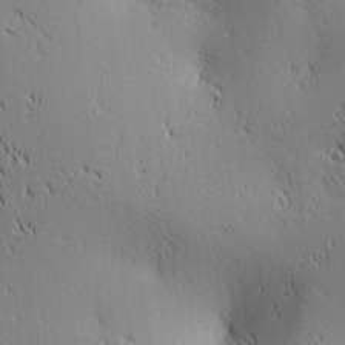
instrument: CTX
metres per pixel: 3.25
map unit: lAa
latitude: 3.0080
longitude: -117.6316
